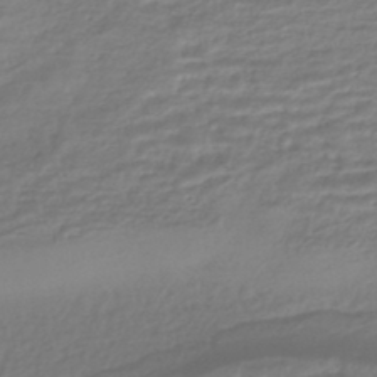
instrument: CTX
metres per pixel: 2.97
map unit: HNhu
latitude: -45.5210
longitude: 96.4440
